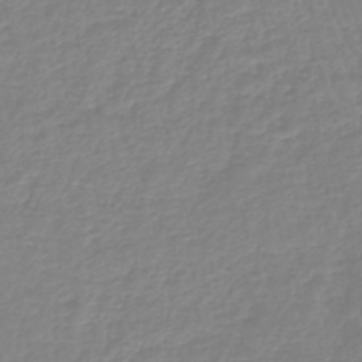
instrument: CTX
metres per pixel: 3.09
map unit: lHb
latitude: -45.4454
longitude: 78.9730
